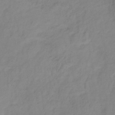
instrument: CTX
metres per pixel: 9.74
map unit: HNb
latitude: -31.8422
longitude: 58.3117
